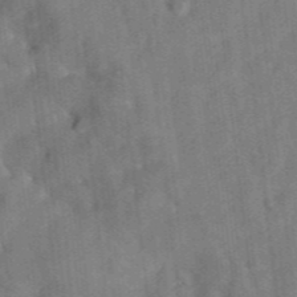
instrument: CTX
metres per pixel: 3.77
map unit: eAb
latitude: 34.6868
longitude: 109.8044
